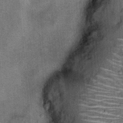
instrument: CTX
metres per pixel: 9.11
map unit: Hto
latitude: 14.8947
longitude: -35.0647
